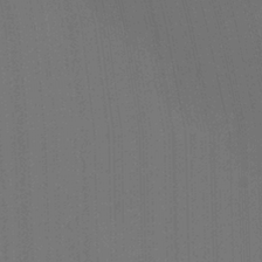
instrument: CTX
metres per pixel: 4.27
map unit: Ht
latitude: -2.2928
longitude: -27.3860
